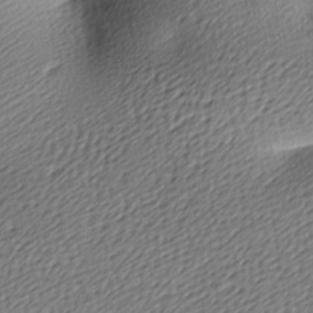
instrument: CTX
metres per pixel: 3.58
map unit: lAa
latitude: -9.4643
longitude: -126.6869
